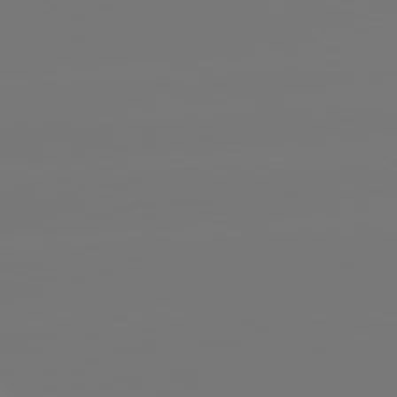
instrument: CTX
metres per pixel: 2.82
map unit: lApd
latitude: 81.2348
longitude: -148.8002
